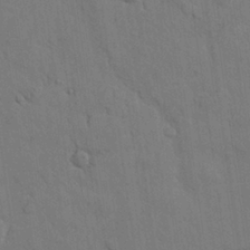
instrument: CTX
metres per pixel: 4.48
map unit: Nhu
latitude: 26.9514
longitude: -73.1781
